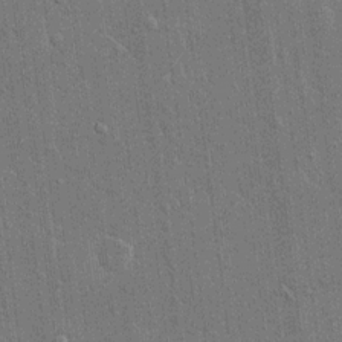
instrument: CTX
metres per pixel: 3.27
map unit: eHh
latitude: 15.0648
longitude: -68.7813
